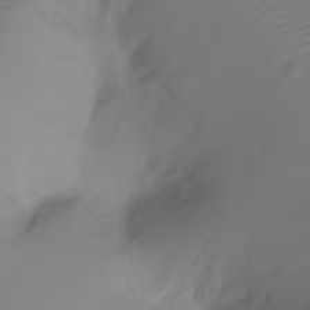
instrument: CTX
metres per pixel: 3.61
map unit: Ht
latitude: -7.2943
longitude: -30.0255
